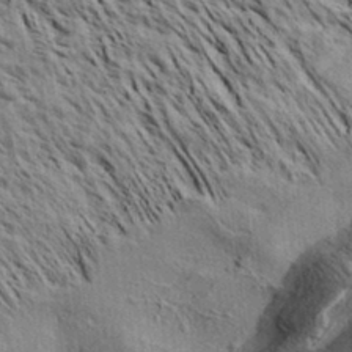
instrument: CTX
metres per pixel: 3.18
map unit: Aa
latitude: 32.7624
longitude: -137.2159
